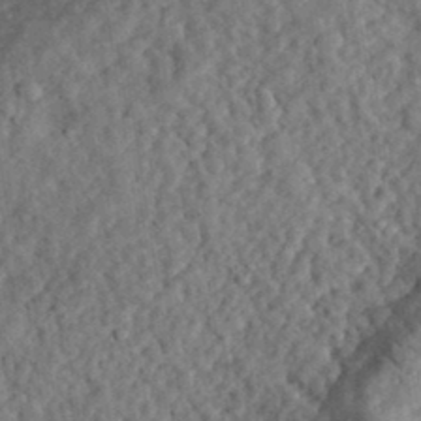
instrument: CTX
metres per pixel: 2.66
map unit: eHh
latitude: 35.4237
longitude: -78.8758
